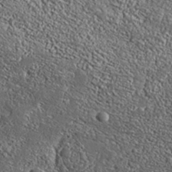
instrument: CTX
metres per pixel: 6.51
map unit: Aa
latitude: 33.1592
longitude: -135.1592
